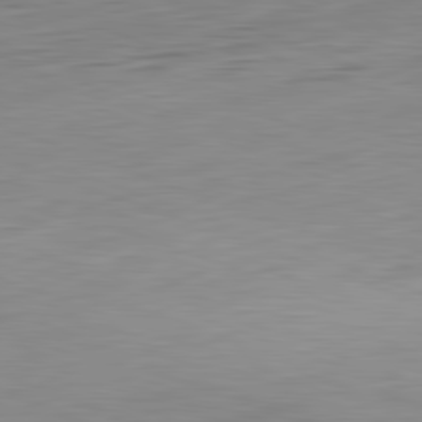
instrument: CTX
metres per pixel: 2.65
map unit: Hpe
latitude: -81.8800
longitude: 9.8233
